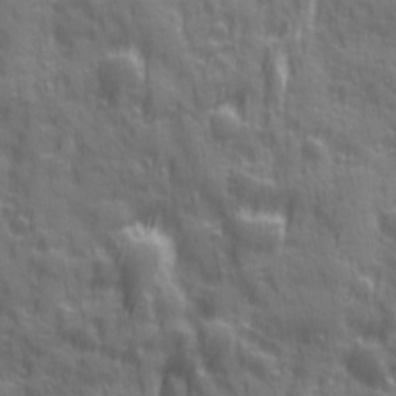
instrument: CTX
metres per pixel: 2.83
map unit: Ave
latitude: 19.9150
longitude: -132.6679
